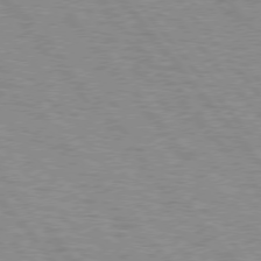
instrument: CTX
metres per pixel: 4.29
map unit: lApd
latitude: 75.5749
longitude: -75.0836
